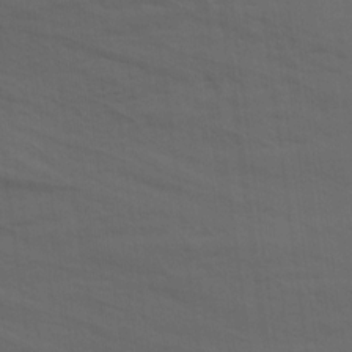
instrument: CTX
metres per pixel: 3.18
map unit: Ave
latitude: 17.8017
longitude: -129.1025
